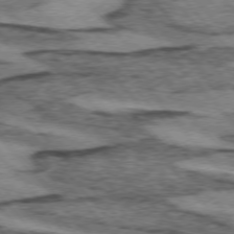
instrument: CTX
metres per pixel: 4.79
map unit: lApd
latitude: 74.7435
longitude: -78.1389
